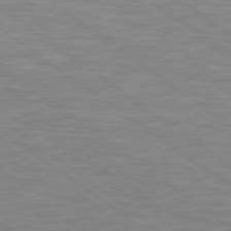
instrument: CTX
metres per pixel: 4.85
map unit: Hpe
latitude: 79.4994
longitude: -126.3278
